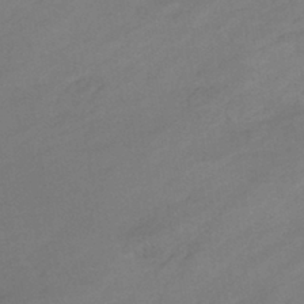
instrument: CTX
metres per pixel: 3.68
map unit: eHb
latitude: -41.2754
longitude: 84.5951
